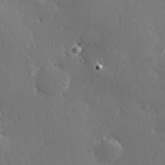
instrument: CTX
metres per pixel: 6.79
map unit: Hve
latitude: 27.8206
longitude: -93.0458
